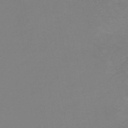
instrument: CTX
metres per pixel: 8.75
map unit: HNb
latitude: -50.5385
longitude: -54.1956
